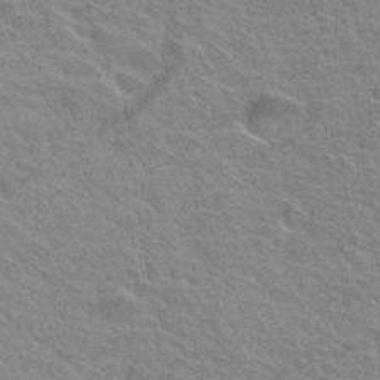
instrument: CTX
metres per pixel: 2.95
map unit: Hto
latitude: 33.8583
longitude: -39.2915
